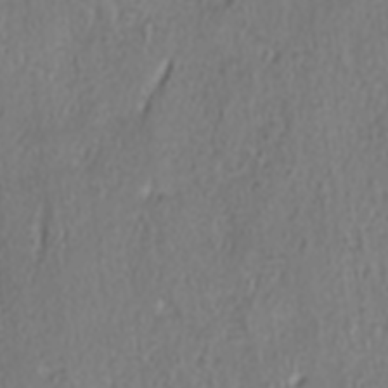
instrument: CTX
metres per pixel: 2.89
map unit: lAa
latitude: 4.8947
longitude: -113.2159
